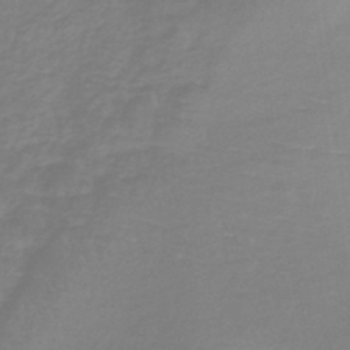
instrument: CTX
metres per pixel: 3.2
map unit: lHb
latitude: -40.8219
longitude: 72.1794
